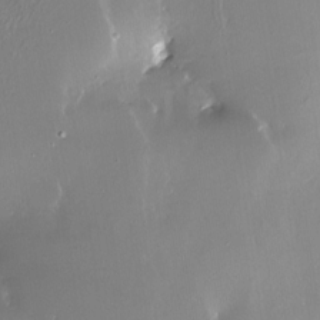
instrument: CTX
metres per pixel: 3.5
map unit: Nhe
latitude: -27.5588
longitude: -110.3656
